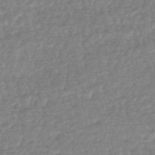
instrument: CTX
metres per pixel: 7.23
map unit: HNhu
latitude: -48.0661
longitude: 96.5952
